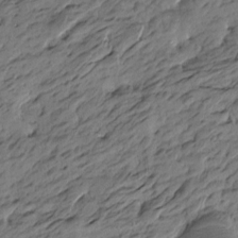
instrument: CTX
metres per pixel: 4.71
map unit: Htu
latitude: -5.9745
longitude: -178.7436
